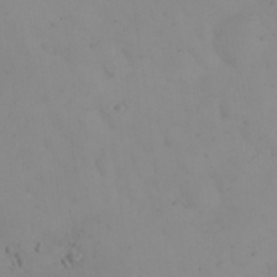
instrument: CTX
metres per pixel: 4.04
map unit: eHh
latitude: 24.4034
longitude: -64.1956
